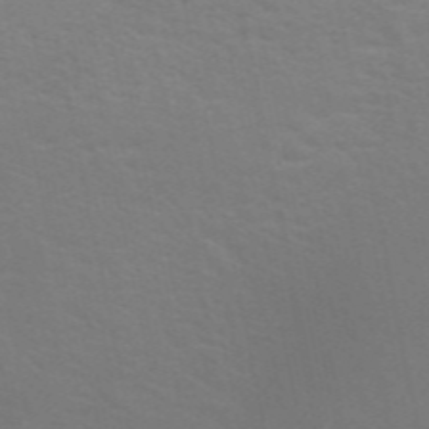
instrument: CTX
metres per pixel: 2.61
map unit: ANa
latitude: 49.1025
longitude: -73.8395
